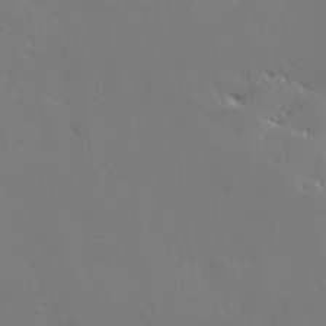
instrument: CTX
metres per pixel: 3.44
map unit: lHvf
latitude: 22.1767
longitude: 145.7667
